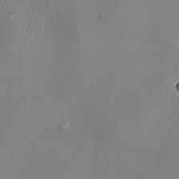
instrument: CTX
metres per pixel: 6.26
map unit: HNhu
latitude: 7.8016
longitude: 11.9556
